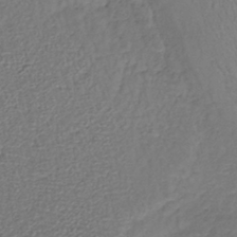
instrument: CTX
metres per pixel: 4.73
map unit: lHb
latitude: -37.8800
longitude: 58.8030
